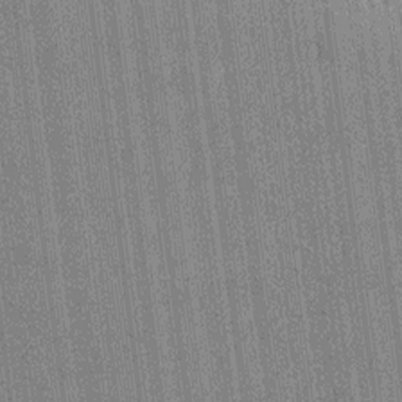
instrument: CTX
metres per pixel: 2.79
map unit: HNhu
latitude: 1.1214
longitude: -5.6883
